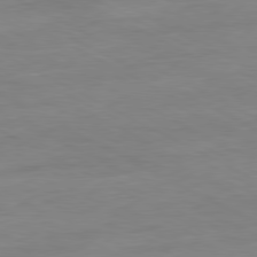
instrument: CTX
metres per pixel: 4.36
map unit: Ap
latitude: -81.1998
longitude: -96.1578
